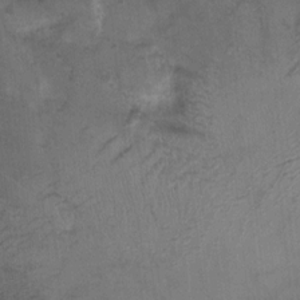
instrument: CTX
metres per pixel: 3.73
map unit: Nhu
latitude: 5.2537
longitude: -18.1200
